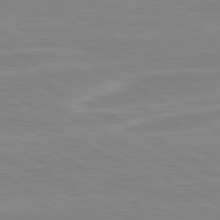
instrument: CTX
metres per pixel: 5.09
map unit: lApd
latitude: 80.5168
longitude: 171.3888
